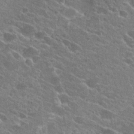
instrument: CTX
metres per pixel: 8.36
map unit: Hto
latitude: 24.5356
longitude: -39.2159
